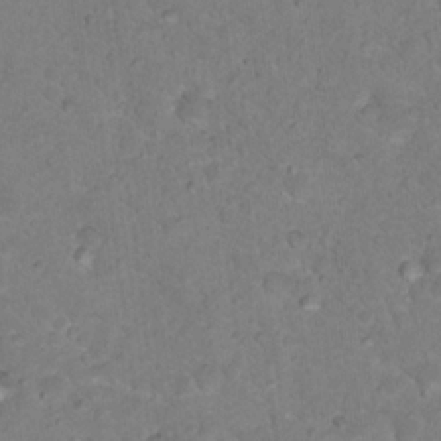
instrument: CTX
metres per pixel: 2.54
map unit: Nhu
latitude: 18.1766
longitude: -31.8773
